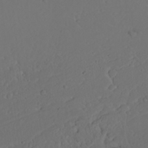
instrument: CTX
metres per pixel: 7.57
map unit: Nhu
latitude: 22.0822
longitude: -72.5546
